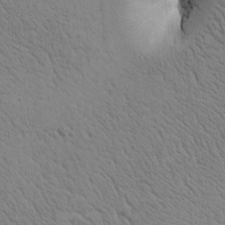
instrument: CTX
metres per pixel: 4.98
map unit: Htu
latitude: 0.6112
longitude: 173.9556
